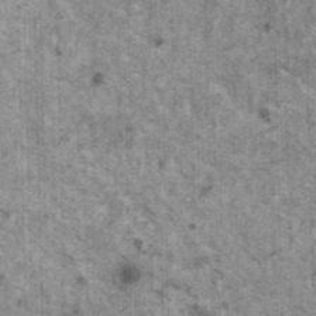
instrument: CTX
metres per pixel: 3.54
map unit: HNhu
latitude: 2.6679
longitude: 4.6707
